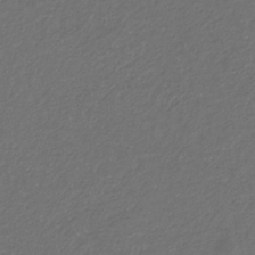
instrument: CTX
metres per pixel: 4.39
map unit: eHb
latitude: -32.1984
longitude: 70.1039
